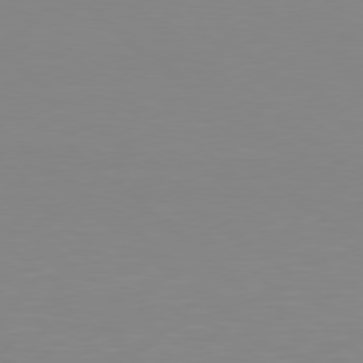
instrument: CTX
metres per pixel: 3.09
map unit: Hpe
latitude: 78.5168
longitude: -172.7813
